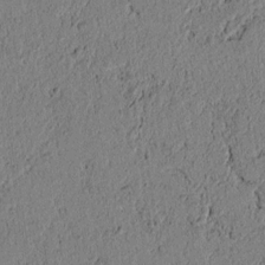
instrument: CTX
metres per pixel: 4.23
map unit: lAvf
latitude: 5.9528
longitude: 164.0283
